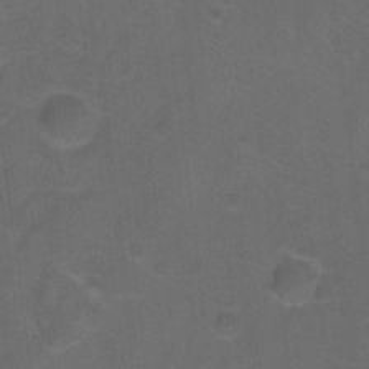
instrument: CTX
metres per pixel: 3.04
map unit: Hto
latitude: -9.9556
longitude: -36.8758
